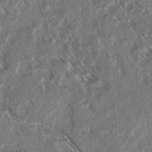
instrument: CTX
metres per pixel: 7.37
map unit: lAvf
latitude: 3.8583
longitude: -105.3671
